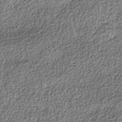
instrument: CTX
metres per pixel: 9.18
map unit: Nhe
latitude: -38.3495
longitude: -147.2726
